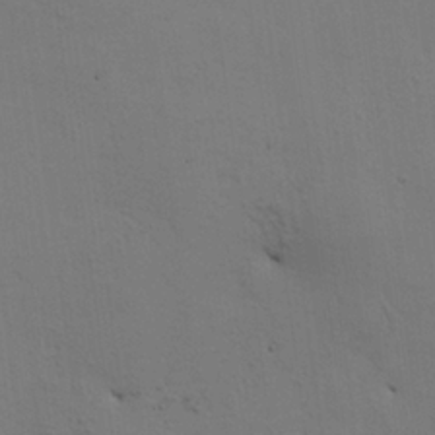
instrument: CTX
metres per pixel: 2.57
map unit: HNhu
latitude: 10.5546
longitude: 23.1998
